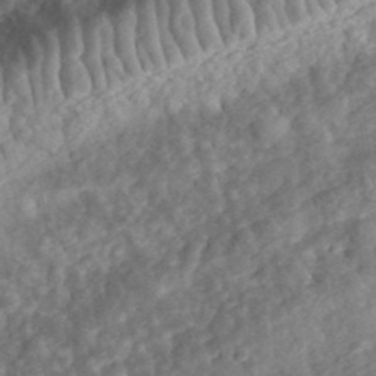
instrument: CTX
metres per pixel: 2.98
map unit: eHh
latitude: 35.3670
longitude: -79.4049
